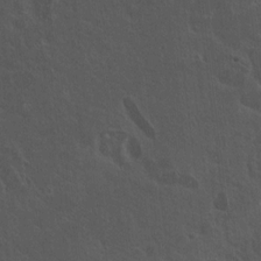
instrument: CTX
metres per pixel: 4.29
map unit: lAvf
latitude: 8.2334
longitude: 168.9163
